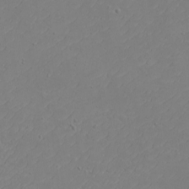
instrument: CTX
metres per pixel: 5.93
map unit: eHh
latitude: -2.6518
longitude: -74.7624
